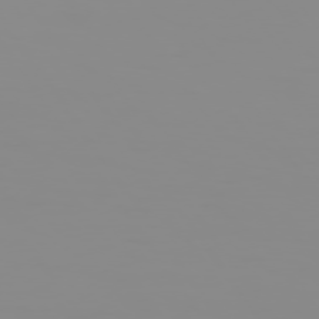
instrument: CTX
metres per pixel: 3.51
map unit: Hpe
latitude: 74.2900
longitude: -128.3089
